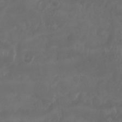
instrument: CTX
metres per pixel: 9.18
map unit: Nhu
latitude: 25.2914
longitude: -62.5357
